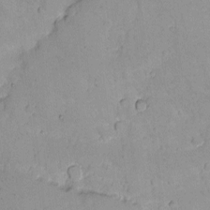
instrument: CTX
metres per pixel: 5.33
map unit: Nhu
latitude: -1.6344
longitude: -73.2915
